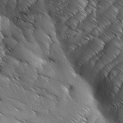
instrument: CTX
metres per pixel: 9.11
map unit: Ave
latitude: 1.3670
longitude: -114.1010
